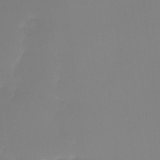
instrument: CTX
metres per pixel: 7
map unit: Ht
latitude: -14.9353
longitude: -52.3090
